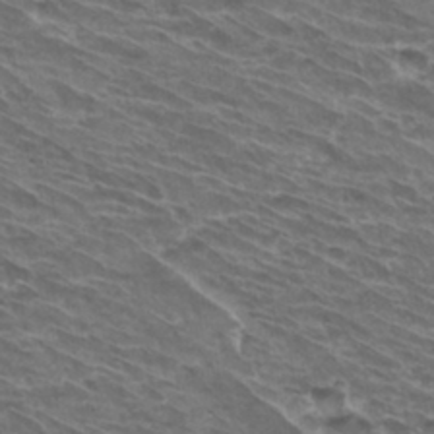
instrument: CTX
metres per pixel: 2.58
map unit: Hto
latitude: 31.2537
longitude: -41.4426
